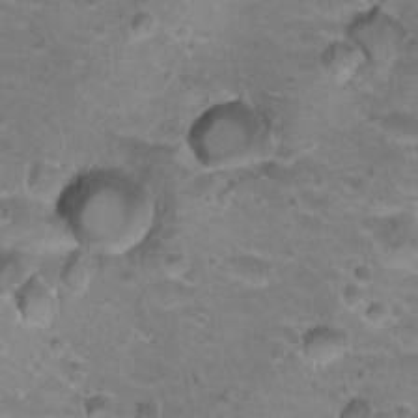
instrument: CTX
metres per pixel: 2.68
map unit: Hto
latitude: 21.8017
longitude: -32.6679
